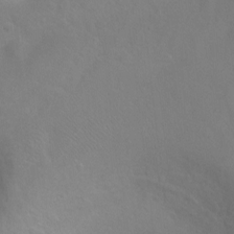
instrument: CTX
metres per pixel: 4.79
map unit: Ht
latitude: 2.1578
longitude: -36.1578
